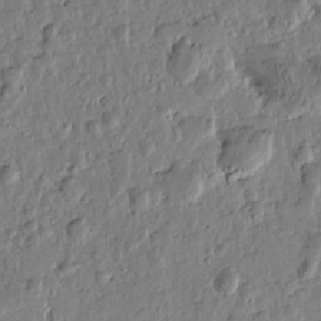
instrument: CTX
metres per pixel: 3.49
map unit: Htu
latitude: 1.1403
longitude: -178.6869
